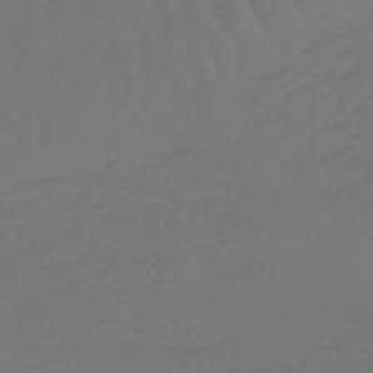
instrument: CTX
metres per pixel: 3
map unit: lHb
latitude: -45.4265
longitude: 68.5951
